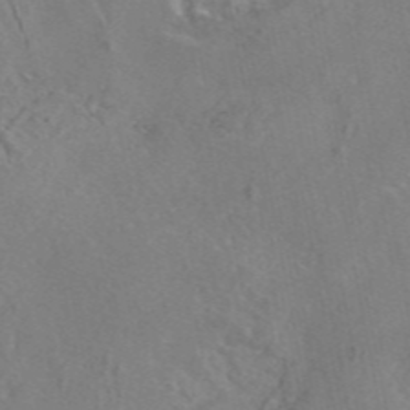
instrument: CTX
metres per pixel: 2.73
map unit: eAb
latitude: 46.1389
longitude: 110.8030
